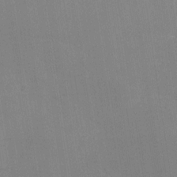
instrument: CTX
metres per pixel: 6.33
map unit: Nhe
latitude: -28.8975
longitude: -110.0255
